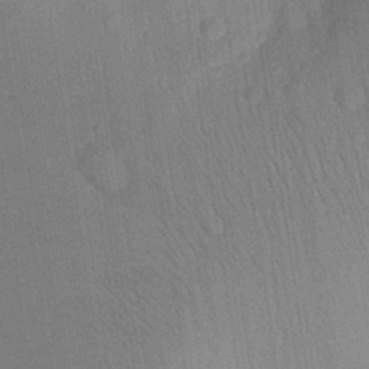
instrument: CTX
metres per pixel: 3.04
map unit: Aa
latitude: 24.3845
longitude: -135.8583
